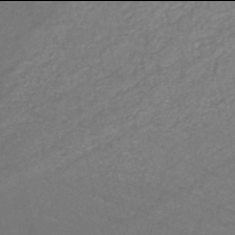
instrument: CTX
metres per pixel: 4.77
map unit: HNb
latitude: -46.0094
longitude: -47.1781
